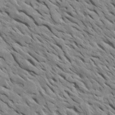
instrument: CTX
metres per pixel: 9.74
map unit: Htu
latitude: 0.9324
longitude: 145.8234
